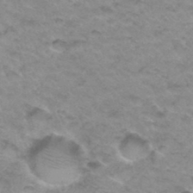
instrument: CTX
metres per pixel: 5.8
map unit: Hto
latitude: 34.7057
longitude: -48.6490
